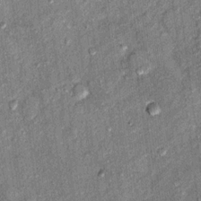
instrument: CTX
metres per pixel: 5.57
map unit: Ht
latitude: 11.2159
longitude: -37.6127
